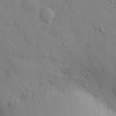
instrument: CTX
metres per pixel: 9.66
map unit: eHh
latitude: 26.8569
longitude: -75.5182
